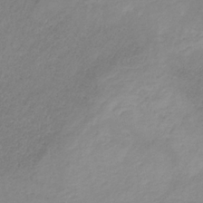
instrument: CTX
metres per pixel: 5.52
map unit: HNb
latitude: -31.4643
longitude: 62.7274
